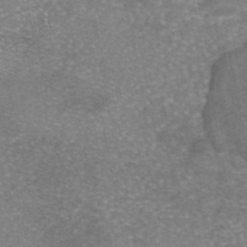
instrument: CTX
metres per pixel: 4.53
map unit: eAb
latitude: 45.9717
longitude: 104.3495
